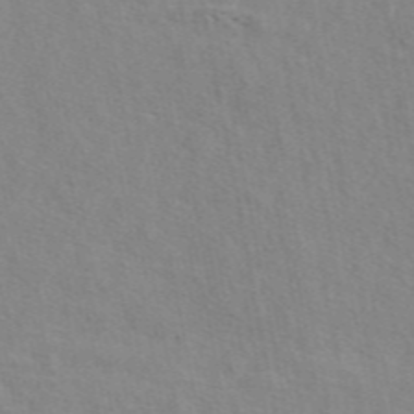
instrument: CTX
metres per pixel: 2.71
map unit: eAb
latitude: 48.8569
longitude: 120.0094
